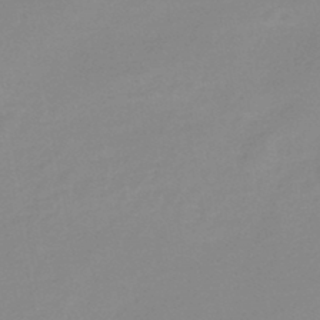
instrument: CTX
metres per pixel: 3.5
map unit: eHb
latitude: -44.4062
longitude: 88.0661
